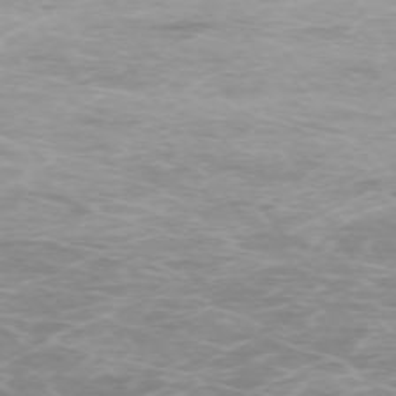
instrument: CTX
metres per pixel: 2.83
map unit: Ap
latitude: -74.4818
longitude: -76.1200
